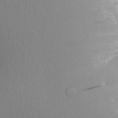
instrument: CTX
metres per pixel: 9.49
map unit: Aa
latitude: 24.8380
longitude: -145.0269
